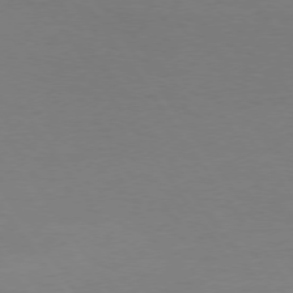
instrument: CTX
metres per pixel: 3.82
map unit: Hpe
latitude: 73.8773
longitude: -130.5735
